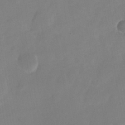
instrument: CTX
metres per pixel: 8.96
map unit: Nhu
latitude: -25.9367
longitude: -70.1200
